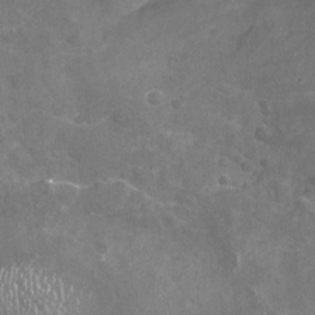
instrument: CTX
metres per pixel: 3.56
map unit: Nhu
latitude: -19.5399
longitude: -56.7246
